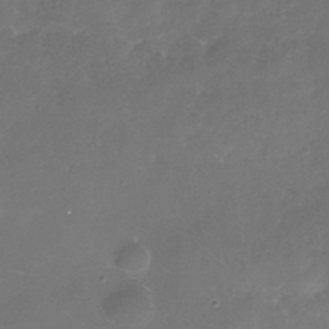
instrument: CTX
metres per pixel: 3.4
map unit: Nhe
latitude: -35.4076
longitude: -92.2711
